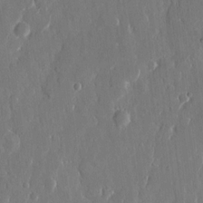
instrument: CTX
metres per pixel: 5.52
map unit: eHh
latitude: 13.4049
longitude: -70.2144
